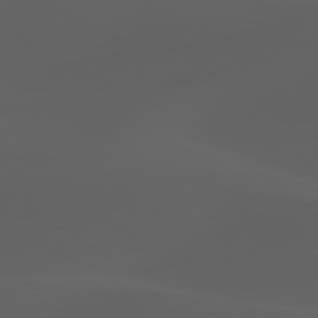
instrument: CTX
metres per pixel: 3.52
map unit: lApd
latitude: 80.0822
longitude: -89.7261
